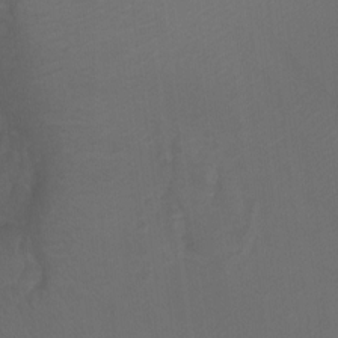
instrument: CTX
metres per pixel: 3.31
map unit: Ht
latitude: -10.7841
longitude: -35.1025
